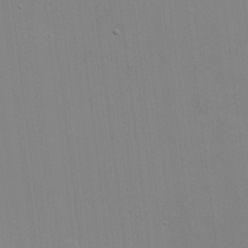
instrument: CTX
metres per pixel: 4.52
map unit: Hve
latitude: 17.7450
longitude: 150.8597
